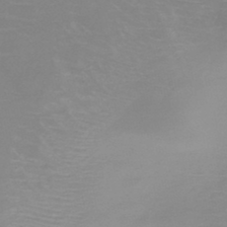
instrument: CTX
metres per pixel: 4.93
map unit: HNb
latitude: -45.3699
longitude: -45.1592
